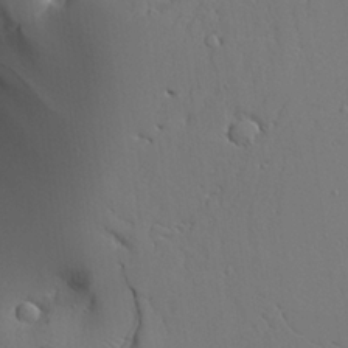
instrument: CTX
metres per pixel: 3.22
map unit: Aa
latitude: 25.4804
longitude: -129.8772
